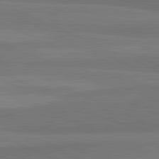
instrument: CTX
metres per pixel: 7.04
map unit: lApd
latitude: 82.4601
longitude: 158.5384
